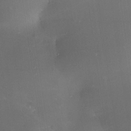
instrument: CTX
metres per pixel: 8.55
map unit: Nhe
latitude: -32.8219
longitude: -116.5357
